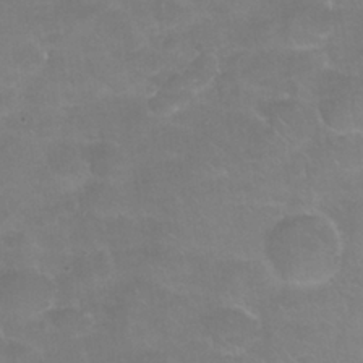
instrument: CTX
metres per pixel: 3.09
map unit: Nhu
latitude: 25.7260
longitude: -53.3482
